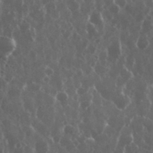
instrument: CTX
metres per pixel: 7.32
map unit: eHh
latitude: 34.7624
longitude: -58.4979
